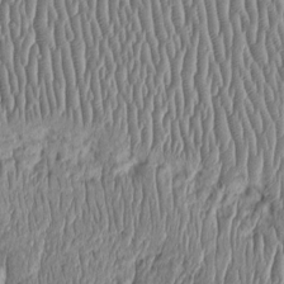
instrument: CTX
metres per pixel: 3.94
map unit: Htu
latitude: -5.7288
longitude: 156.4440
